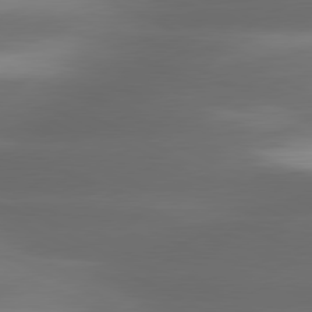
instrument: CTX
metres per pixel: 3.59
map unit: lApd
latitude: 80.8191
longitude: -142.3845
